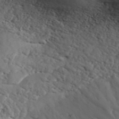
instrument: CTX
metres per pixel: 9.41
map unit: ANa
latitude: 41.8583
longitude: 52.7274
